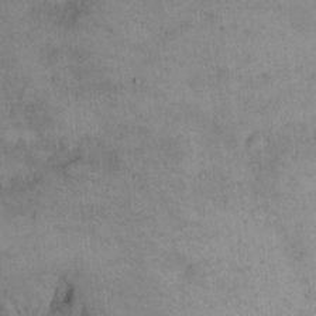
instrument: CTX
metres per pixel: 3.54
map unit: Hto
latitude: 14.8380
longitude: -60.2333
